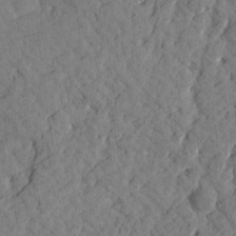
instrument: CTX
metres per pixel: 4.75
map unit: Htu
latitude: 1.1781
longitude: 179.6344
